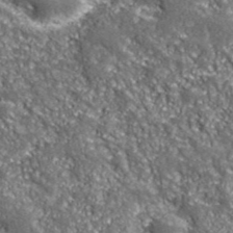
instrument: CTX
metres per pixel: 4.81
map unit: eHh
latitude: 42.7057
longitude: -91.0458
